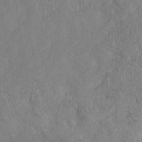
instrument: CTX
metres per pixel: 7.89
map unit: Nhe
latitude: -37.3509
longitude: 139.6911
